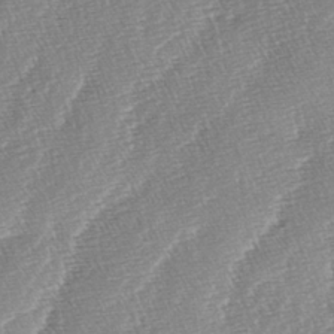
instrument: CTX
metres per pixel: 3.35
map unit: lAa
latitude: -4.1228
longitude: -129.9717
